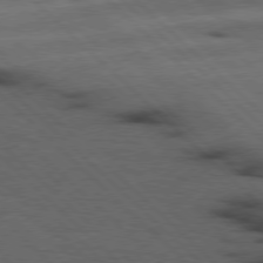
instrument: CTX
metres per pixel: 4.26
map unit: Hpe
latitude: 77.1781
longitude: -155.6127
